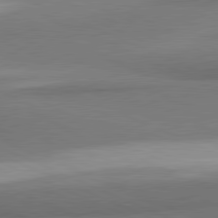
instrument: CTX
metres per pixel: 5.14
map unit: lApd
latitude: 81.3859
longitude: 160.8975
